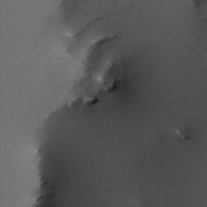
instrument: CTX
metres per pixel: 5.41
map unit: HNhu
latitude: 4.0633
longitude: 5.2942
